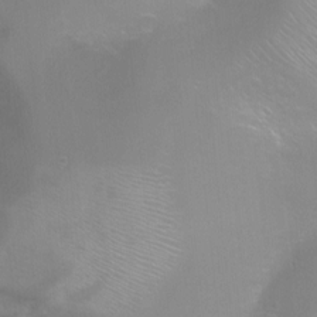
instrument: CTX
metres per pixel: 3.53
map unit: Ht
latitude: -6.2172
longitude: -28.4034
